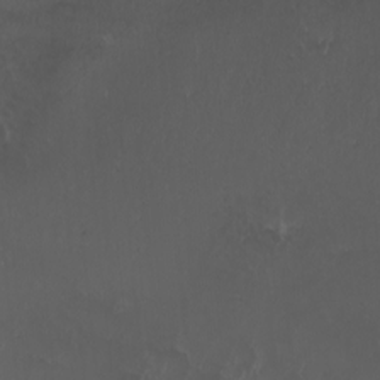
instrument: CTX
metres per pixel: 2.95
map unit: eHh
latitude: -5.5399
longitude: -87.7827
